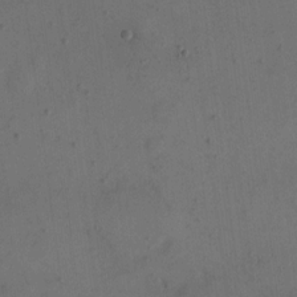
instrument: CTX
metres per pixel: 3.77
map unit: eHh
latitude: 15.8206
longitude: -67.9528
